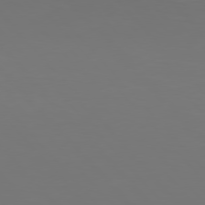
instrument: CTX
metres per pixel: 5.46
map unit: Hpe
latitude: 76.6679
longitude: -169.9150
